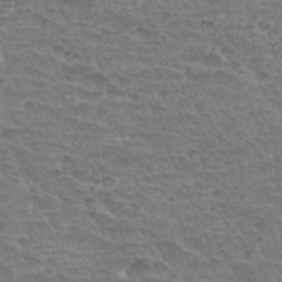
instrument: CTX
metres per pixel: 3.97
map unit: Hto
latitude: 33.9339
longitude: -44.7624
